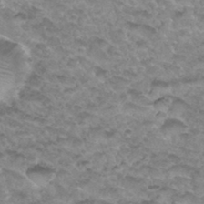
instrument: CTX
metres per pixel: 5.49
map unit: Hto
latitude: 34.2333
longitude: -48.5735
